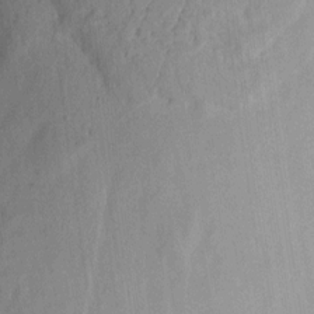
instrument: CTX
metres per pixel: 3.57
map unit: eHh
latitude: 9.9339
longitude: -65.9717
